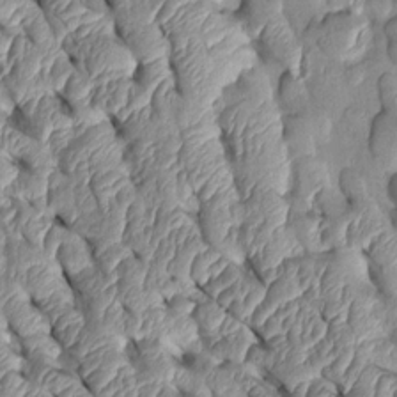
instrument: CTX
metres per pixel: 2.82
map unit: Htu
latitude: 1.9528
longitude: 148.1228
